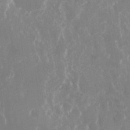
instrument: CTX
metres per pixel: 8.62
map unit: Nhu
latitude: -22.6519
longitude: -72.9514
